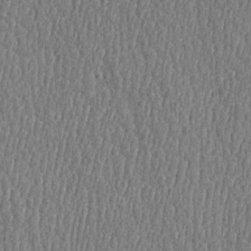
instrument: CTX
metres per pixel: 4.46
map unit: Htu
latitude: -5.1809
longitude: 175.9556
